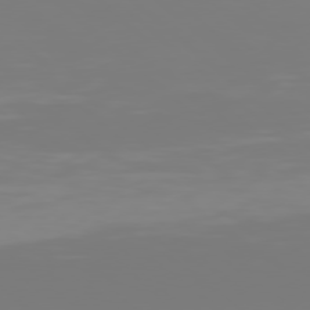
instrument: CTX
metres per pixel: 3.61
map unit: Hpe
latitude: 77.8394
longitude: -135.1592
